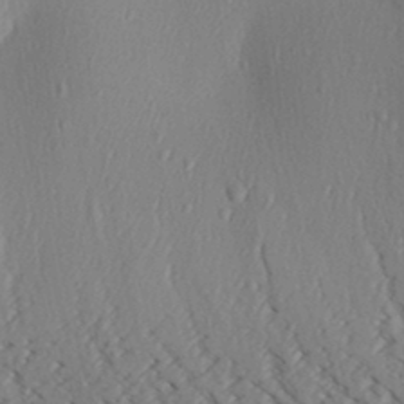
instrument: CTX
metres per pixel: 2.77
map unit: Aa
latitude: 30.5546
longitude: -139.9339
